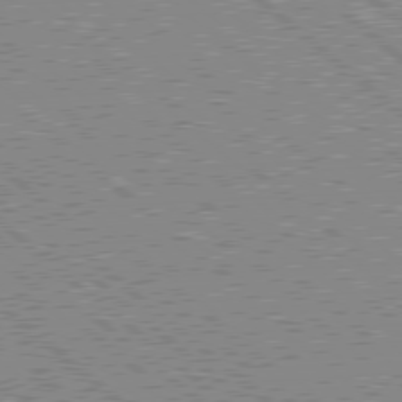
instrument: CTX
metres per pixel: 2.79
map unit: Hpe
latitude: 78.0822
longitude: -159.9717
